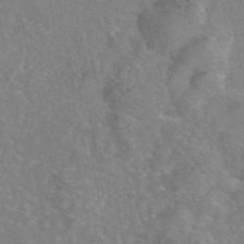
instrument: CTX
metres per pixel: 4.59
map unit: eAb
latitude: 45.4426
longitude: 108.0472
